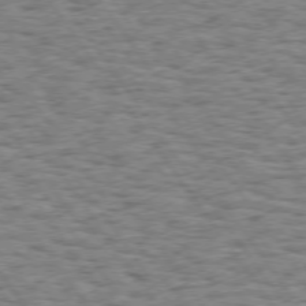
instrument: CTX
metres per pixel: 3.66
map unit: Hpe
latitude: 74.0633
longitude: -134.7813
